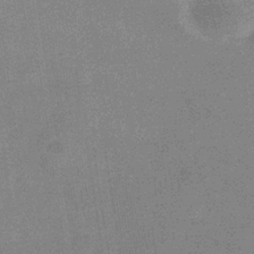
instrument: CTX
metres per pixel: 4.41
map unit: eHb
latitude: -34.7274
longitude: 73.4076
